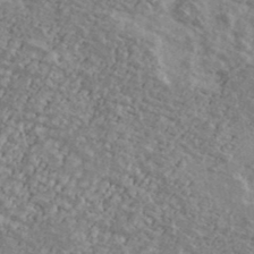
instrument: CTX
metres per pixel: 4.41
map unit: Ave
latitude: 39.7450
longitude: -110.4790
